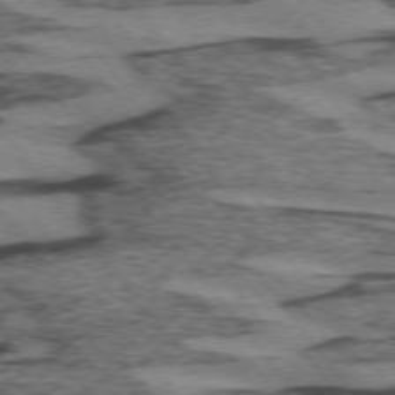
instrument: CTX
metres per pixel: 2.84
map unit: lApd
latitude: 74.4223
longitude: -76.6301
